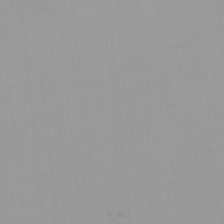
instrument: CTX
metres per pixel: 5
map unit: Nhu
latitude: -8.6707
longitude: -94.9703
